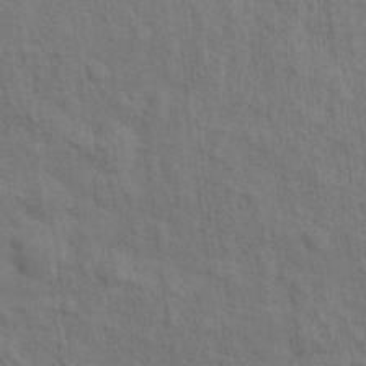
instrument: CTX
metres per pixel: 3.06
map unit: Hto
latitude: 14.8191
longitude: -37.9150
